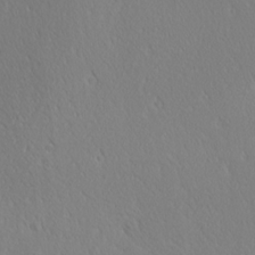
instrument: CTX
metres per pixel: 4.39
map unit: Ave
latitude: 21.1214
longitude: -137.6316
